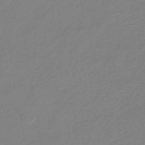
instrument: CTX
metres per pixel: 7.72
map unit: HNhu
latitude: -44.0283
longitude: 89.9745
